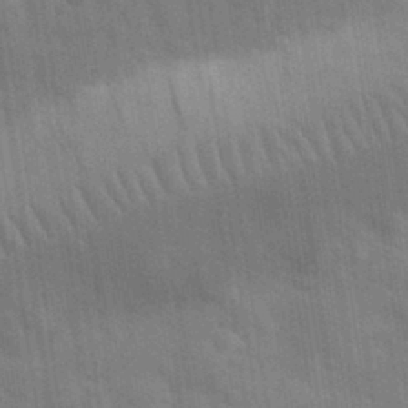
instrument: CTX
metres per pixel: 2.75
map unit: eHh
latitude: 32.2334
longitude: -71.1592
